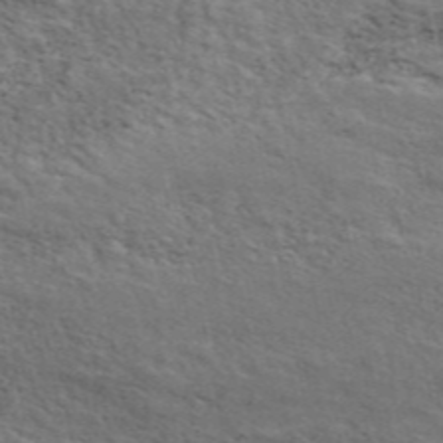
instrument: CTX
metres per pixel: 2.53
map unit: ANa
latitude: 48.4223
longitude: -74.7057
